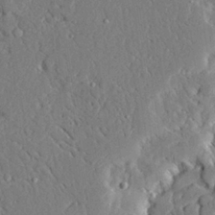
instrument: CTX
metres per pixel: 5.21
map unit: Ave
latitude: 22.8002
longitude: -129.2915
